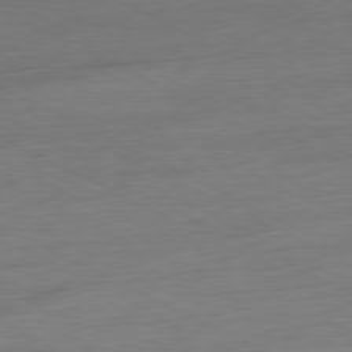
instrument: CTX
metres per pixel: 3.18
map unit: Ap
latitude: -80.9164
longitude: -77.3670
